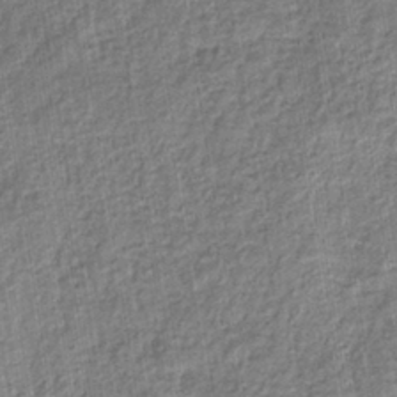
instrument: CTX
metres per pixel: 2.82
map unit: eHb
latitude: -37.2753
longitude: 79.8044
